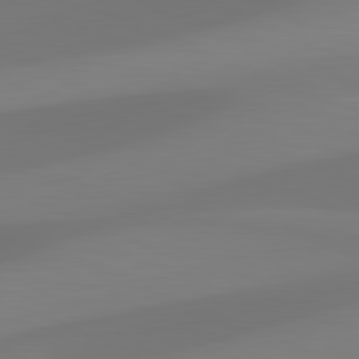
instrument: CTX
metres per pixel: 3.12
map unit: lApd
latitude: 81.8205
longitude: 128.1417
